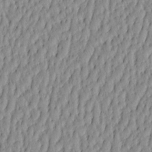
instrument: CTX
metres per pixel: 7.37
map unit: HNhu
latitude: -4.2739
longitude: 14.0472
